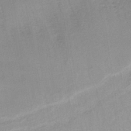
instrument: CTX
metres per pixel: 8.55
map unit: lHb
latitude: -34.8219
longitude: 65.2943
